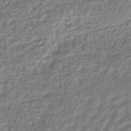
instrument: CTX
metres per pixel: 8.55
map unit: HNhu
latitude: -44.7841
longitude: 103.0486
